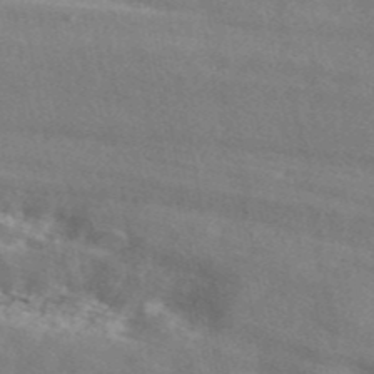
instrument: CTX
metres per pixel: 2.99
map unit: ANa
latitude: 44.2144
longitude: 47.6344
